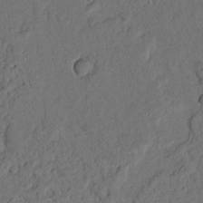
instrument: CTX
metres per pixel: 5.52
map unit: Nhu
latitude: 21.2348
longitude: -75.1970
